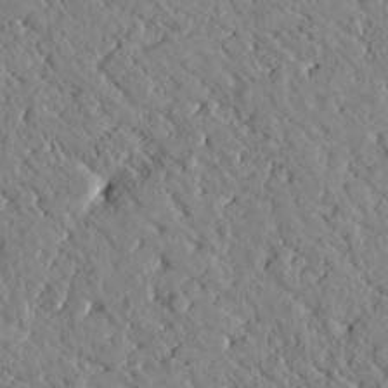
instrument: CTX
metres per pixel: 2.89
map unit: Htu
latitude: 0.8191
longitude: 177.0109
